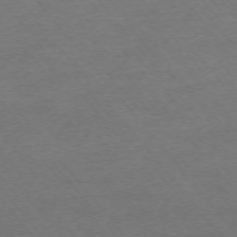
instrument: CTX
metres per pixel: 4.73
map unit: Ap
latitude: -75.8801
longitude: -94.8758
